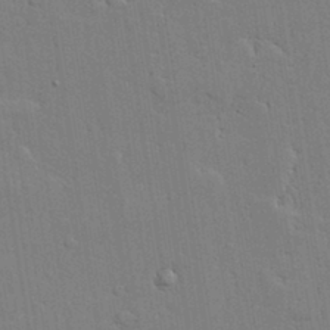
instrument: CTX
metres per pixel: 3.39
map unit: lAvf
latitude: 23.4804
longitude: -110.1578
